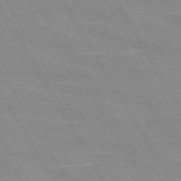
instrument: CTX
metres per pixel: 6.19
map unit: lApd
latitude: 72.0444
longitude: -56.0255
